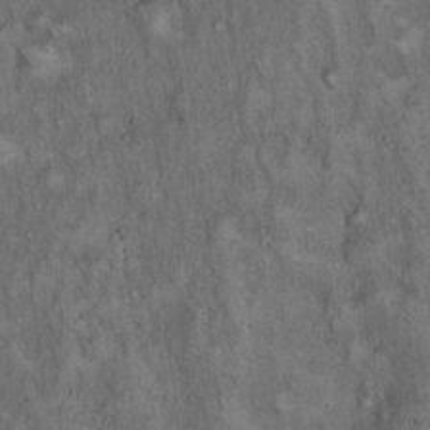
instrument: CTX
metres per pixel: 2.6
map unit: Hto
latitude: 15.5938
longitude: -58.8569
